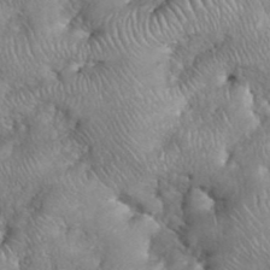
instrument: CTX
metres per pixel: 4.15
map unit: eHh
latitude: 38.8002
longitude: -57.2348
